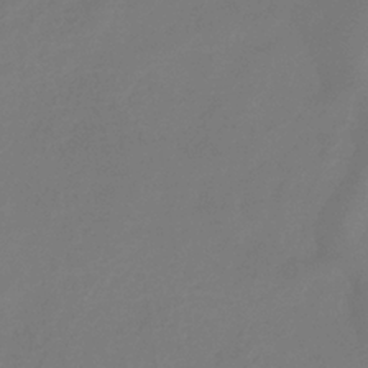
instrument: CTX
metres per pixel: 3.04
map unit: eHb
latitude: -34.7652
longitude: 78.6140
